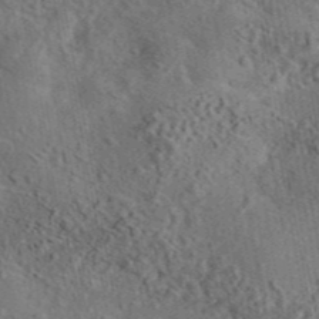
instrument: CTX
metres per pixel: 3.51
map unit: eAb
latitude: 43.4804
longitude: 115.3509
